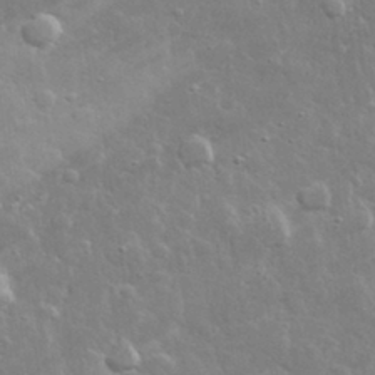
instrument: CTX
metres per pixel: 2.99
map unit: lHvf
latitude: 32.2523
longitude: -93.3670
